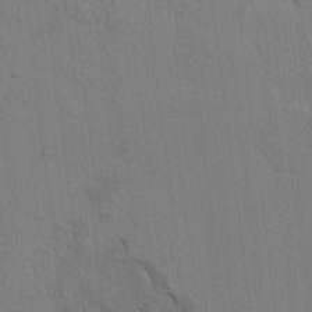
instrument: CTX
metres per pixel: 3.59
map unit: HNhu
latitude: 4.6113
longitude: -7.0269
